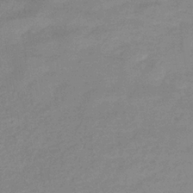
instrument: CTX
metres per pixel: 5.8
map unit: eHb
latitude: -33.0865
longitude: 74.7841
